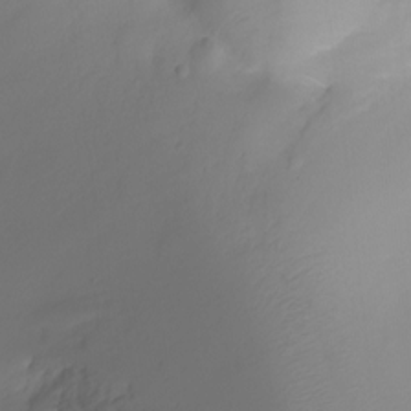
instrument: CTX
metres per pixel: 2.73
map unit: Ht
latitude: -6.6707
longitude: -30.1011
